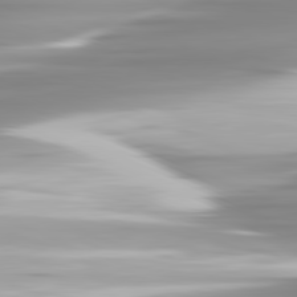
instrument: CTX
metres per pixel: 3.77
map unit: lApd
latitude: 81.6505
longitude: -139.4615
